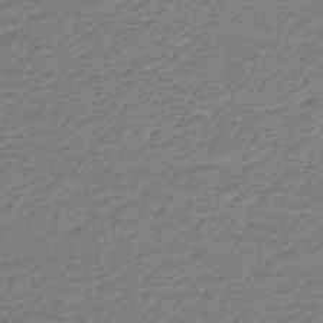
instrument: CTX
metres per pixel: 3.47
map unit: HNb
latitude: -36.9730
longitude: 50.6140
